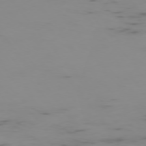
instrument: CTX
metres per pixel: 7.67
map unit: Ap
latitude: -75.8612
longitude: -67.2159
